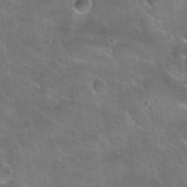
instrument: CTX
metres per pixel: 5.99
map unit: Nhu
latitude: 30.6302
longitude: -53.6694
